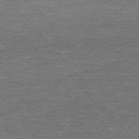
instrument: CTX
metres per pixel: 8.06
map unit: Ap
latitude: -75.5022
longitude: -93.4048
